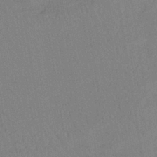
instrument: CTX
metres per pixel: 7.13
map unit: lHb
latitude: -41.8044
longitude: 67.7478
